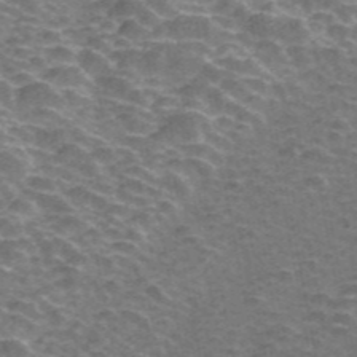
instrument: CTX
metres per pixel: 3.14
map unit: ANa
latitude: 45.5749
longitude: 38.4629
